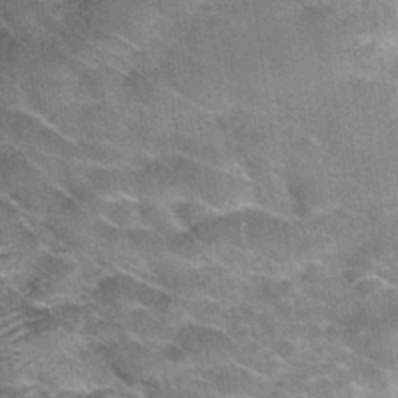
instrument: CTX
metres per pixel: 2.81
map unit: Hto
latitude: 34.5734
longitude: -53.1592
